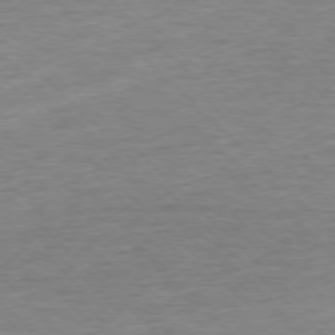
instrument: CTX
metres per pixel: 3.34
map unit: Ap
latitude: -77.0109
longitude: -94.3279
